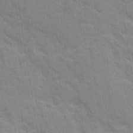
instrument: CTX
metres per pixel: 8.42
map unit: Ave
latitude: 10.8380
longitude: -102.2522
